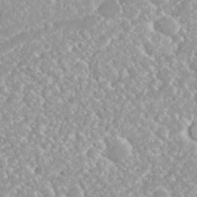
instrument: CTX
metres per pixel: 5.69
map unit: Nhu
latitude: 26.4979
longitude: -60.5923
